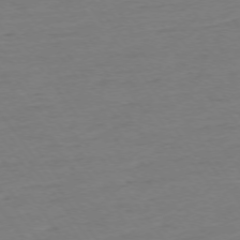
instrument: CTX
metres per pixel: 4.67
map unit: Ap
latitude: -75.0676
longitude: -80.8569
